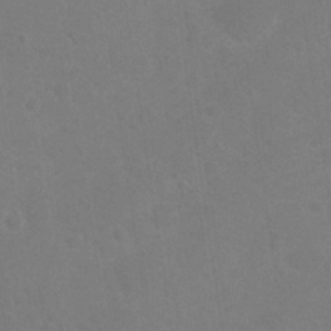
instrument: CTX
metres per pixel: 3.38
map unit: Nhu
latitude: 25.8394
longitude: -51.9906
